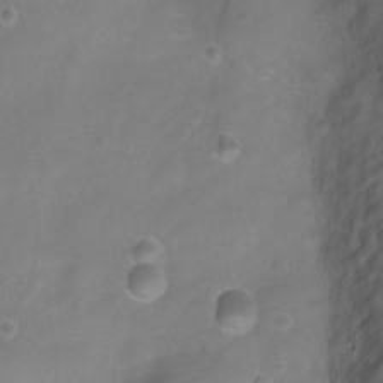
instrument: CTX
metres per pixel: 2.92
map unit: Ht
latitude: 4.4223
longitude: -20.3467
